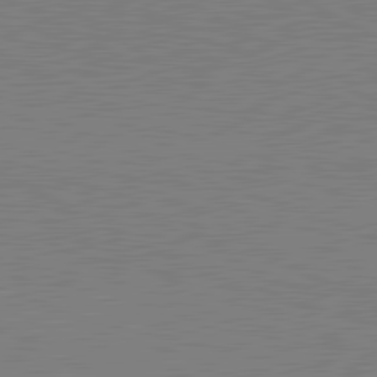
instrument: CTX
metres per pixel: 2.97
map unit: lApd
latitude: 81.2348
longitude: 151.2187
